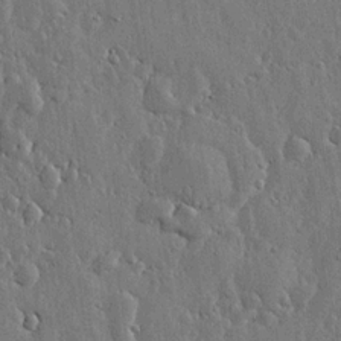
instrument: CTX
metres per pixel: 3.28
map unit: lHvf
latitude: 19.4615
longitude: -115.8583
